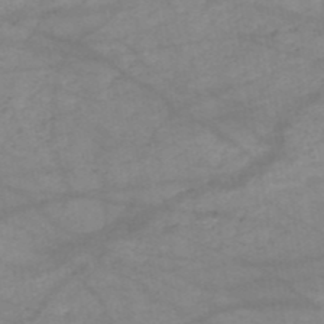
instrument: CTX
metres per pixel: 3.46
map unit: HNb
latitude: -50.4818
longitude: -40.0822
